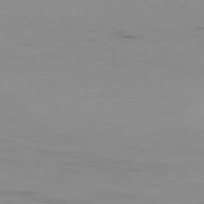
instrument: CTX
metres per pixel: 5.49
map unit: Hpe
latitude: -78.8408
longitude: 13.2187
